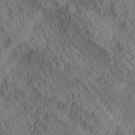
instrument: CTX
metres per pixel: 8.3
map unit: lAa
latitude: 5.1403
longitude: -116.9136
